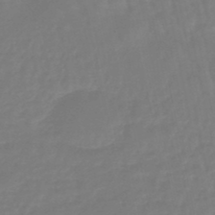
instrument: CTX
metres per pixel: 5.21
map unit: eHb
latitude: -46.4062
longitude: 81.7856
